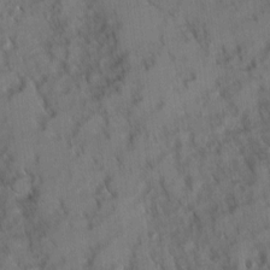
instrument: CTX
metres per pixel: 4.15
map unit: Ave
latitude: 8.6869
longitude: -103.5182
